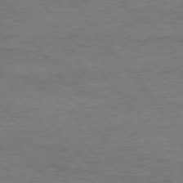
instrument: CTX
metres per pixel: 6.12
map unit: Hpe
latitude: 75.4426
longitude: -151.5560
